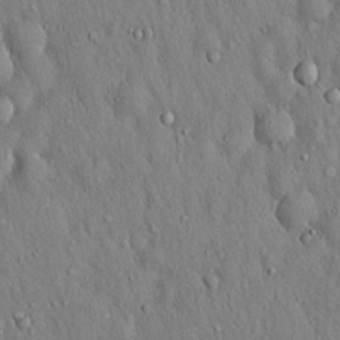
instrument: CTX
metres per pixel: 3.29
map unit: Hto
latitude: 16.3845
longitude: -58.5735
